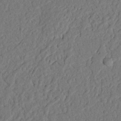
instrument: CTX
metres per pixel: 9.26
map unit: Nhu
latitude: 20.8002
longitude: -77.8016
